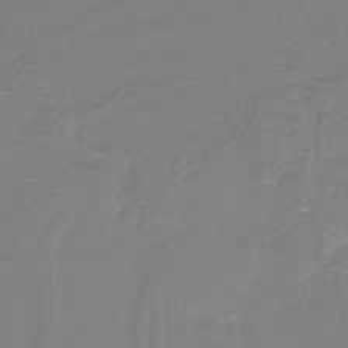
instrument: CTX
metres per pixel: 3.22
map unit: lHb
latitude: -40.8219
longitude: 52.3495
